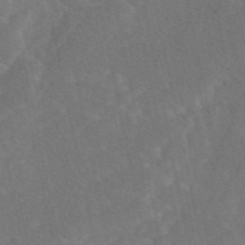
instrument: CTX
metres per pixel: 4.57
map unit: eAb
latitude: 48.2900
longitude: 118.3684
